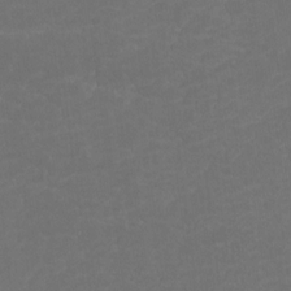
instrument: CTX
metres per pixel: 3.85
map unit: Hto
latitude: -8.2739
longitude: -43.9528
